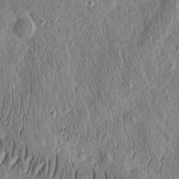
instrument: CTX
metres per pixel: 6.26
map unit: Ht
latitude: 10.8191
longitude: -75.3104
